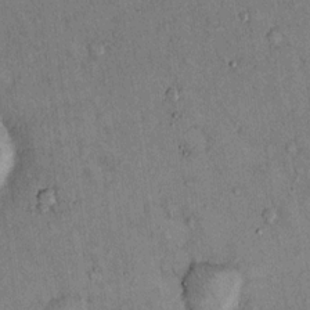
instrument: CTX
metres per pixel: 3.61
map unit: Hto
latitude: 13.5938
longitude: -59.1025
